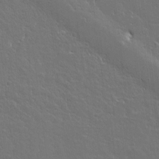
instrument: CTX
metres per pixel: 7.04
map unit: Aa
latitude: 11.7261
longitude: -125.5749
